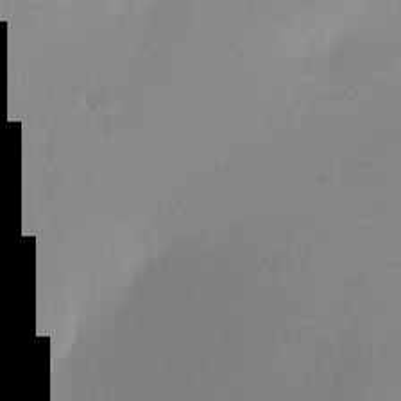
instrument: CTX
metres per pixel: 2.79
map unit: Nhu
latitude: -24.4440
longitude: -71.8583
